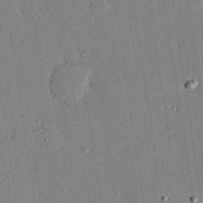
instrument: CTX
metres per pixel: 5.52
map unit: Hve
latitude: 25.4237
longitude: -91.0647
